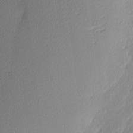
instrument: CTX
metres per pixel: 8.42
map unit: Nhu
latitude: 2.6868
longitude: -76.2333
